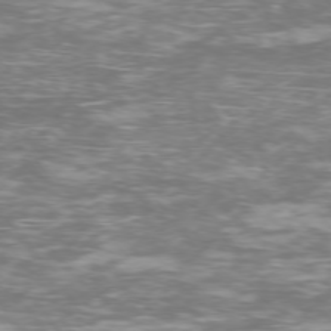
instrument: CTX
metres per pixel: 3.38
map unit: Ap
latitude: -76.4818
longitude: -68.8002
